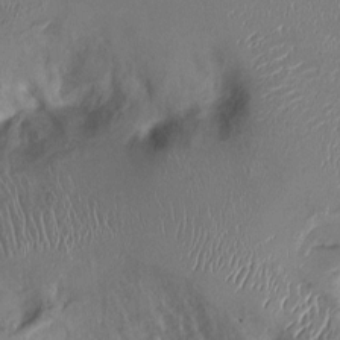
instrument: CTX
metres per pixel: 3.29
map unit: Ht
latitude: -0.7653
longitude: -13.6127
